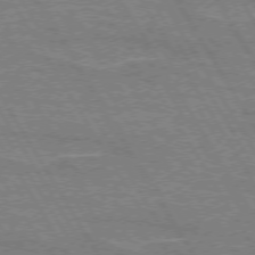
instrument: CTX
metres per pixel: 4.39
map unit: lApd
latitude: 72.9136
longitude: -55.8583
